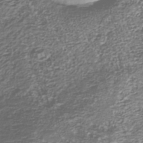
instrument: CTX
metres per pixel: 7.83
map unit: Nhu
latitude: -38.9542
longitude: -81.9339
